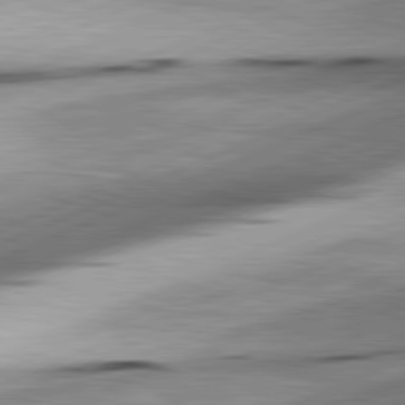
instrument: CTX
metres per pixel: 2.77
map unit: lApd
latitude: 81.7261
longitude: -166.8002
